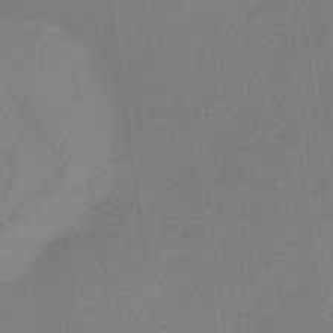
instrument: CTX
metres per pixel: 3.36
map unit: lHb
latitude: -37.8422
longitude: 61.0109
